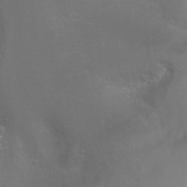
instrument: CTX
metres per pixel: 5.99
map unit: Nhu
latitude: -4.9919
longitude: -75.0836
